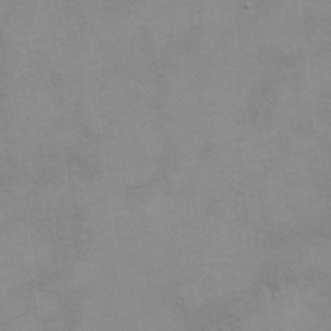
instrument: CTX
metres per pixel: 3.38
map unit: Ht
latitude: 10.8002
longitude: -32.6679
